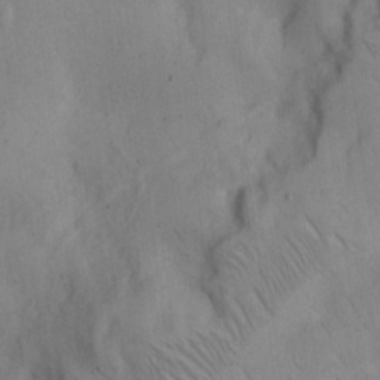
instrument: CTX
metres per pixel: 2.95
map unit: Hto
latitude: 9.2726
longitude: -60.5357
